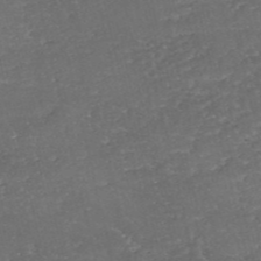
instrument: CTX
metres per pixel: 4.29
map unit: eHh
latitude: -54.3117
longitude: -90.3089
